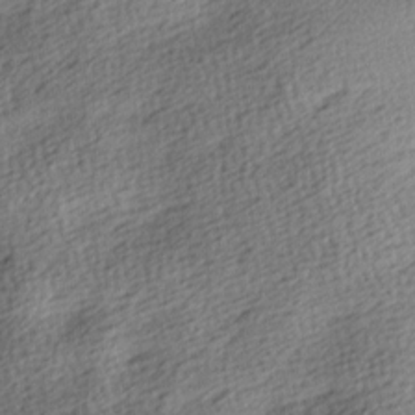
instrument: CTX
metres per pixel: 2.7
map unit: lAa
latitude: -8.7652
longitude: -125.4993
